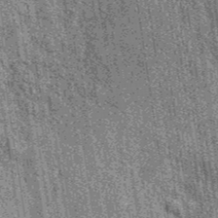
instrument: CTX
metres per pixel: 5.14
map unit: eAb
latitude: 39.0647
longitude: 107.3321
